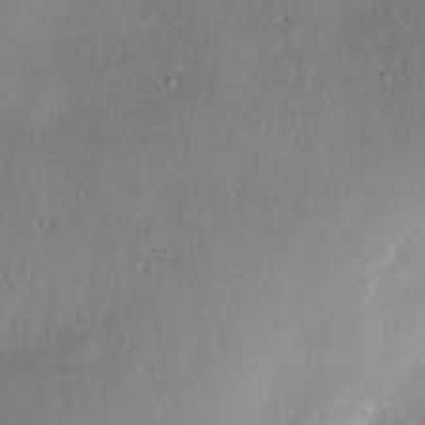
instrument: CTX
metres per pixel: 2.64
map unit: Nve
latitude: -8.3495
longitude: 173.0864
